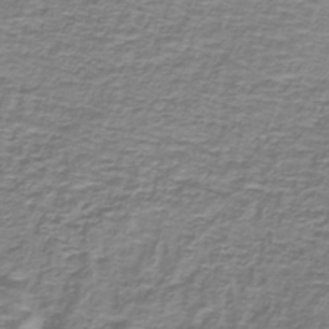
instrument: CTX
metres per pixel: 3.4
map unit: lHb
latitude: -40.1039
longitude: 59.1242
